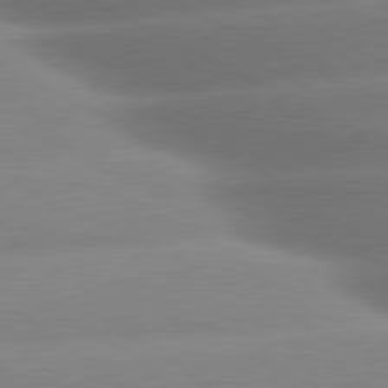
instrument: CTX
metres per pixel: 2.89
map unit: lApd
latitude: 80.4412
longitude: -159.6883
